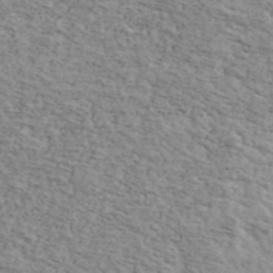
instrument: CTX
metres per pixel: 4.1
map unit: Ave
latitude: 41.2348
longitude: -109.5749
